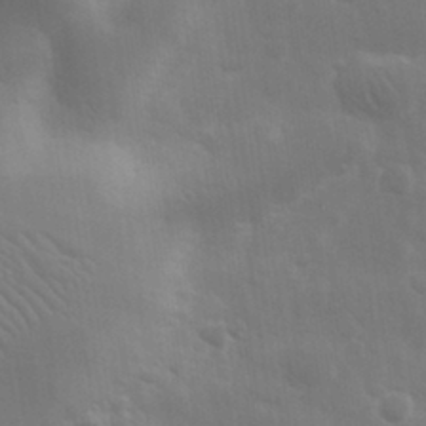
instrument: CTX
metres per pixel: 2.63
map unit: eHh
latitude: 31.4616
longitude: -70.0633
